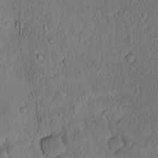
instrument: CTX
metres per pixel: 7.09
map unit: Nhu
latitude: -6.1794
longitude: -153.4616
